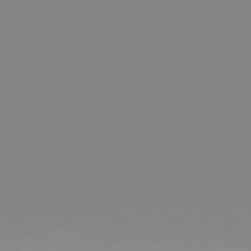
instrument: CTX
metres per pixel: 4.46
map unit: Hpe
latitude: 77.5371
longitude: -133.0647
